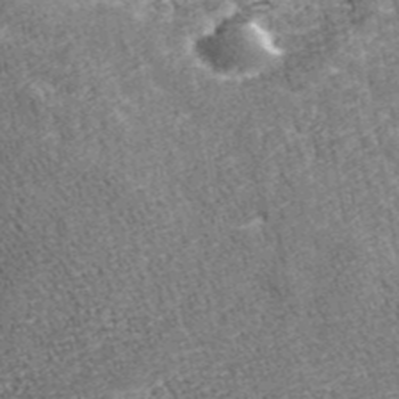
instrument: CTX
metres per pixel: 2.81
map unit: eHh
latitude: 43.4993
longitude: -91.2726
